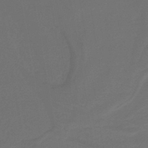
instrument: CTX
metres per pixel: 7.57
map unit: lHb
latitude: -43.6532
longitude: 53.0675
